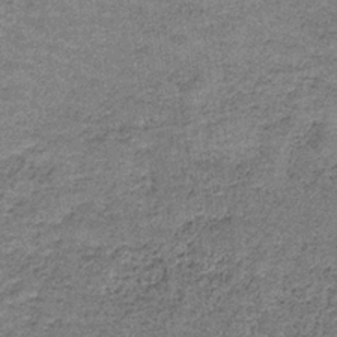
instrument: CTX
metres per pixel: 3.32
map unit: HNb
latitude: -35.6722
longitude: 53.2376
